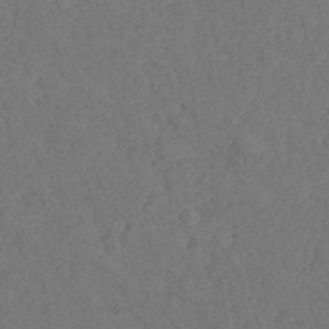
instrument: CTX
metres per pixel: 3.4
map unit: ANa
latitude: 39.3293
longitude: 21.7855
